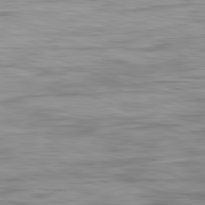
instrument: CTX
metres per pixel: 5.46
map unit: Ap
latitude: -82.3306
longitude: -76.6112
